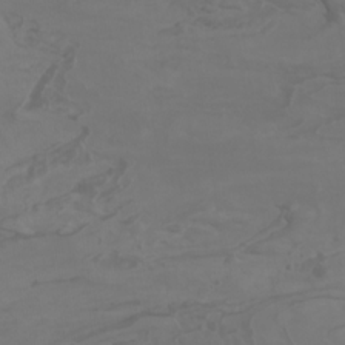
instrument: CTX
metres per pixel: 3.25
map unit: Nhu
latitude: -7.4643
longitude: -80.4790
